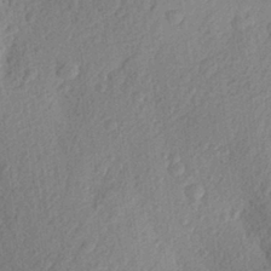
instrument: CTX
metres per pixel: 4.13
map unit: Aa
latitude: 27.2348
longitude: -145.4426
